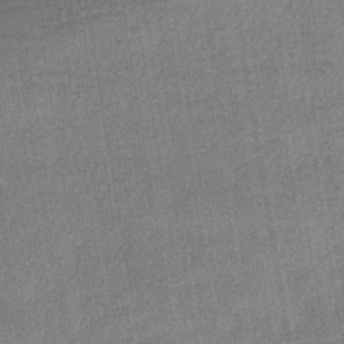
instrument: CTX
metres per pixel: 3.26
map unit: HNhu
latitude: -42.6707
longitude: 95.6533
